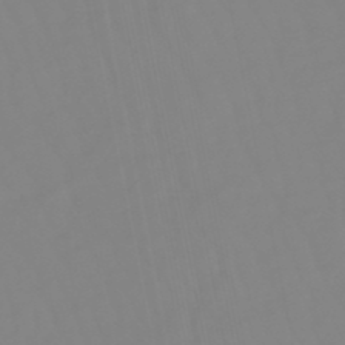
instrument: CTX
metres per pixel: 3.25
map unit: eHb
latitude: -49.0865
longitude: 85.4454
